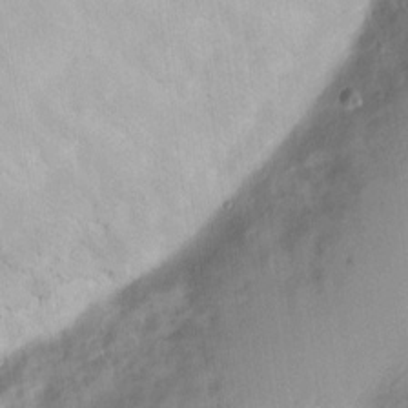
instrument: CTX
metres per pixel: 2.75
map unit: eHh
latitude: 6.6490
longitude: -65.5371
